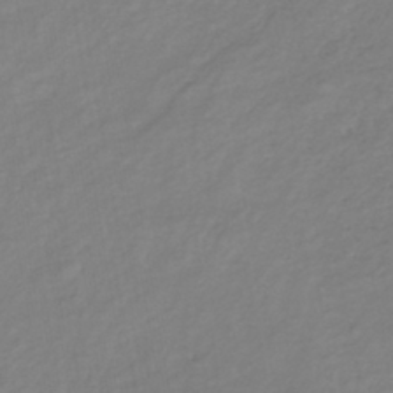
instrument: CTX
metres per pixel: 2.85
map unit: lHb
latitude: -38.8030
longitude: 71.9367
